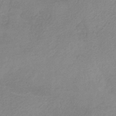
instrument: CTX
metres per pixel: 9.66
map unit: HNb
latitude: -33.6344
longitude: 55.5966
